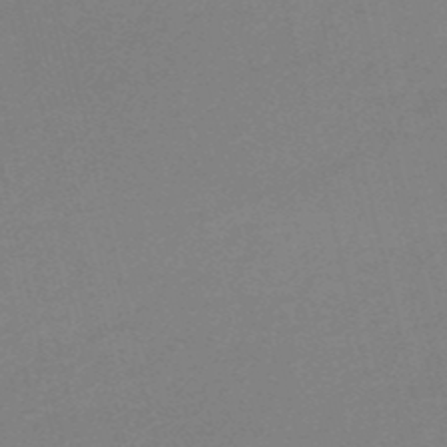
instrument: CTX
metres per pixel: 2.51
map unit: HNb
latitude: -50.1228
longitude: -42.1578
